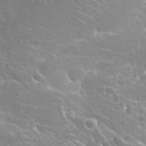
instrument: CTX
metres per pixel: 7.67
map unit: Hto
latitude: 20.7435
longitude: -37.8395
